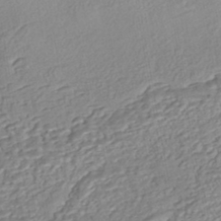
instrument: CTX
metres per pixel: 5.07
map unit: eHh
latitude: -43.6910
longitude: 120.8786
